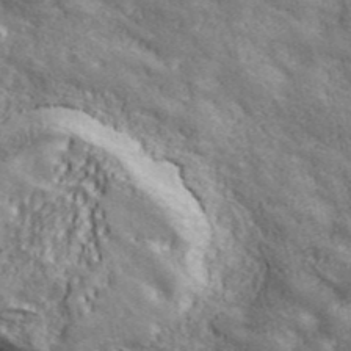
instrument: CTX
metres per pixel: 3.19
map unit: eHh
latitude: 43.7450
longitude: -88.8569
